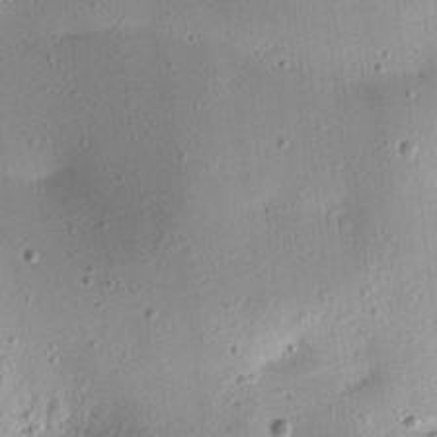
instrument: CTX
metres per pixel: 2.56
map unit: Aa
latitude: 13.0270
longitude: -139.6694
